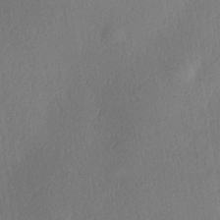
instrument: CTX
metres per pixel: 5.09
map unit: Hve
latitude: 18.4790
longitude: 149.6911
